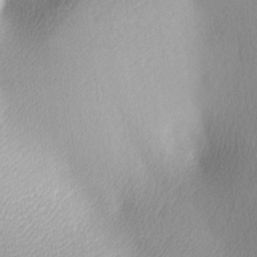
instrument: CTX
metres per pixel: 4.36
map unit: lAa
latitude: -5.3131
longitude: -121.4616
